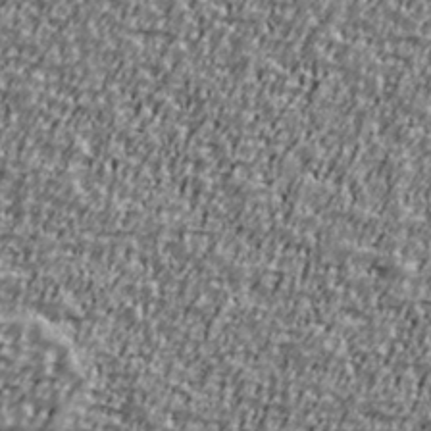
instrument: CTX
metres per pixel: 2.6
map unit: Ave
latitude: 41.0269
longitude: -112.0444
